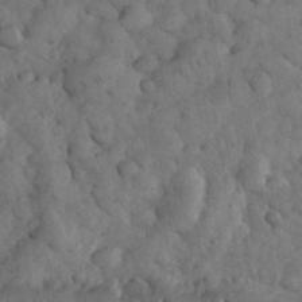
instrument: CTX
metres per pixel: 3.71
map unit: eHh
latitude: 33.7450
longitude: -68.3090
